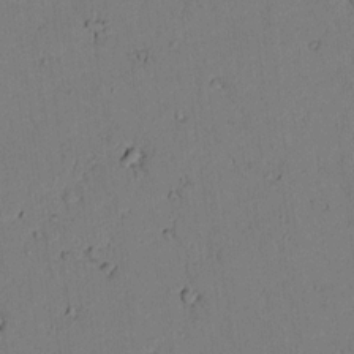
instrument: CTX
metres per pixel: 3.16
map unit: lAvf
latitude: 8.1389
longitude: 170.0094
